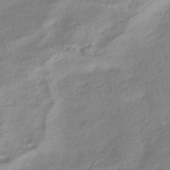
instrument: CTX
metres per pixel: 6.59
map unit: HNhu
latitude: -41.3698
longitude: 91.9178
